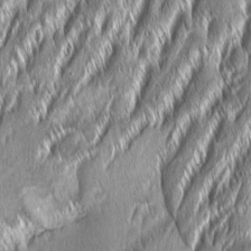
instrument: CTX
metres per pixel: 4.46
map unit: Aa
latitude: 7.9339
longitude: -131.2537
